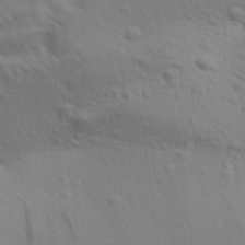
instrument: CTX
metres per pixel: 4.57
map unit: Aa
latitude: 31.8017
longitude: -135.7260
